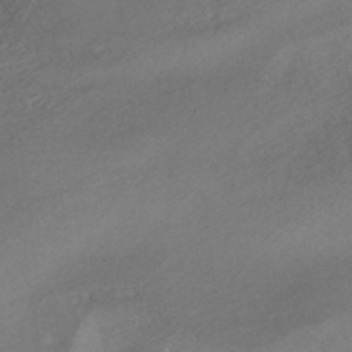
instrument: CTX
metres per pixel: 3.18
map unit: HNhu
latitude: -42.3117
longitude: 103.1053
